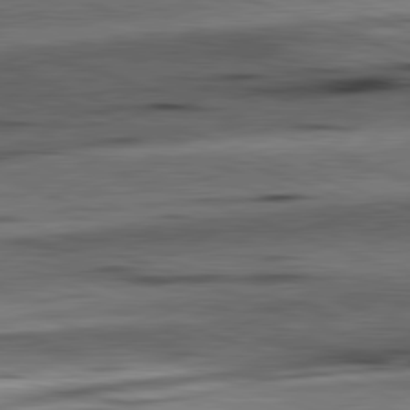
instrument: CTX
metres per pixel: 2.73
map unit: lApd
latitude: 81.6505
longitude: -151.8772
